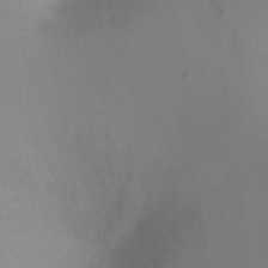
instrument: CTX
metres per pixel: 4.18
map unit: Ht
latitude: -4.1416
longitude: -27.9150
